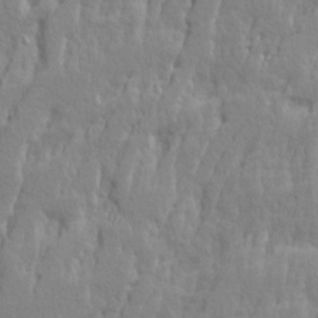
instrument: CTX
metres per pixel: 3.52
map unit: Ave
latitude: 14.4601
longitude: -134.3845
